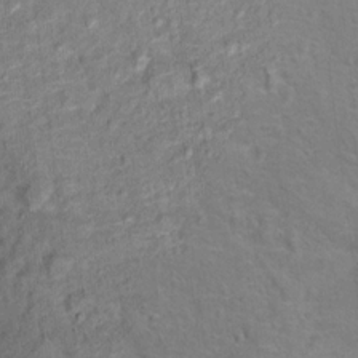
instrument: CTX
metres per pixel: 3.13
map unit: Hto
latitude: 14.4223
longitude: -38.9325
